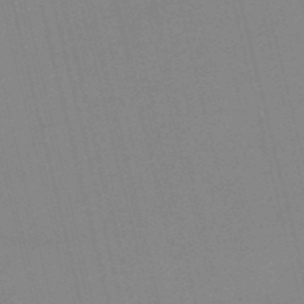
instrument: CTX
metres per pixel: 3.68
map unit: HNb
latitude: -52.2928
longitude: -47.1215
